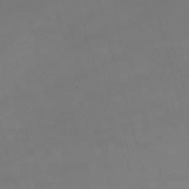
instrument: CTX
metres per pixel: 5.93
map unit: lHb
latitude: -47.5588
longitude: 63.5588
